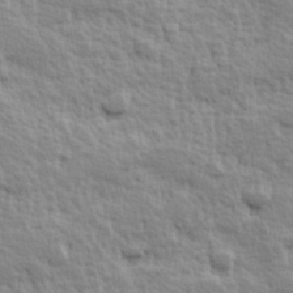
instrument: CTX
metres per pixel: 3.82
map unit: Hve
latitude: 25.0458
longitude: 144.6896
